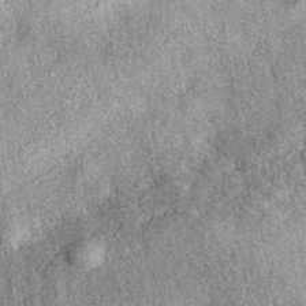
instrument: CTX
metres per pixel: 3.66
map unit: eAb
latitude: 39.1970
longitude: 106.9730
